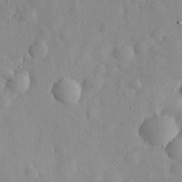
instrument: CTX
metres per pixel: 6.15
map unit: eHh
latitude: 29.3293
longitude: -74.1956
